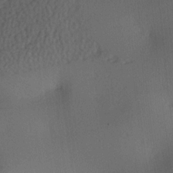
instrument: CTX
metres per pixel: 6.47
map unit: lAa
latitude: -7.7288
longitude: -124.7246
